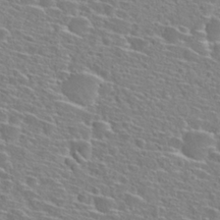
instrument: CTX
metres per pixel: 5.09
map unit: Hto
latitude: 28.4790
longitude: -48.5168
